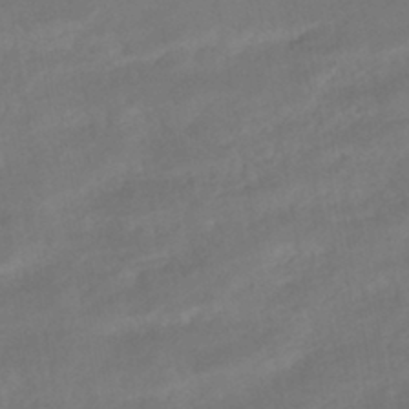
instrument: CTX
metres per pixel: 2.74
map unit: HNhu
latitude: -43.4832
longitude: 102.8786
